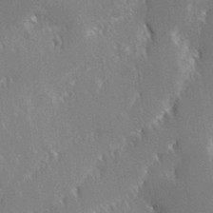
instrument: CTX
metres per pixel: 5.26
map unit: Hve
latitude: 31.1781
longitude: 149.2376
